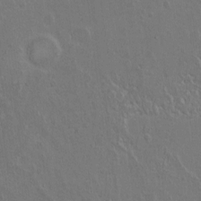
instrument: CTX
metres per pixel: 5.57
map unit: Ht
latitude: 0.9324
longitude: -44.5734
